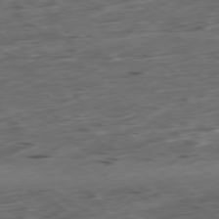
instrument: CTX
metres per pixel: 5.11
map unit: Ap
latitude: -79.2754
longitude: -58.5546
